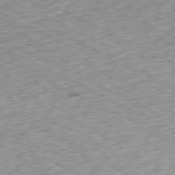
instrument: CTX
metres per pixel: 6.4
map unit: Ap
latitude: -79.5399
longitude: -67.4237
